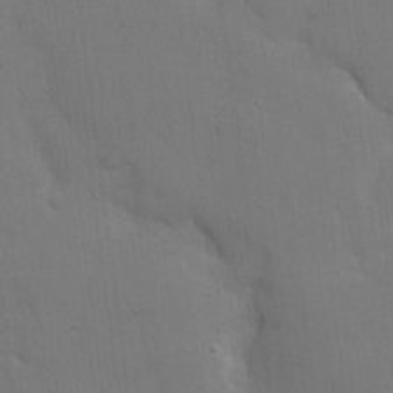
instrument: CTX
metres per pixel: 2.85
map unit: eHh
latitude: 7.3860
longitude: -67.7260
